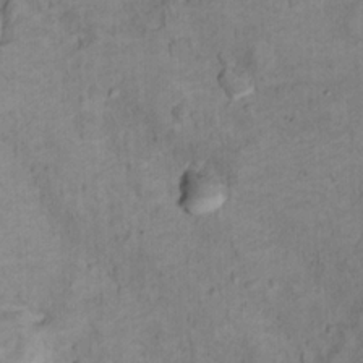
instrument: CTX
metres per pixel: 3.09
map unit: Ht
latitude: 10.0633
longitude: -33.1025
